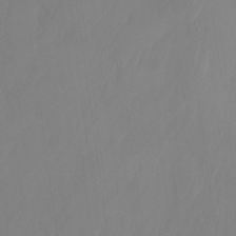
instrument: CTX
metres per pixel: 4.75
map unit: Ht
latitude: -14.9353
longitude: -54.6112
